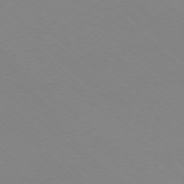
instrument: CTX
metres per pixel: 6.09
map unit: Ap
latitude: -78.1794
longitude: -91.1403
